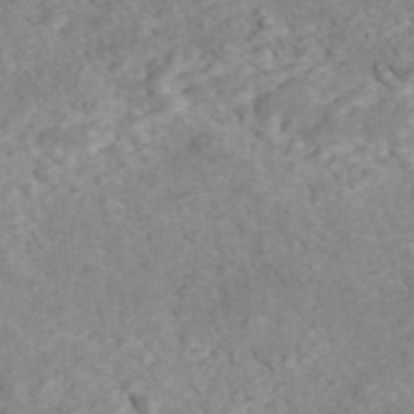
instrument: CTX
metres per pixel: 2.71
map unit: ANa
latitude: 44.7624
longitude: 22.4251
